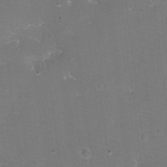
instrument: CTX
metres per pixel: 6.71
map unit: eHh
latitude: -11.4454
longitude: -61.9528
